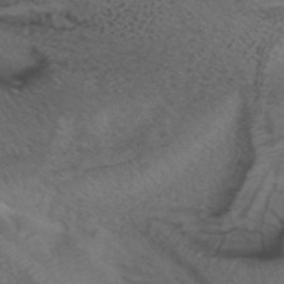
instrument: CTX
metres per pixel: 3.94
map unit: ANa
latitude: 40.2900
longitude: 28.8408
